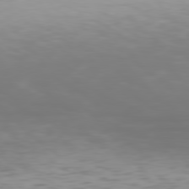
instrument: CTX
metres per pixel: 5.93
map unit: Hpe
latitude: 77.4426
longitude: -165.9906
